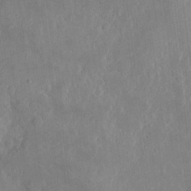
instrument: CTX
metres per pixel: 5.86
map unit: eHh
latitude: 4.4979
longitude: -72.8569
